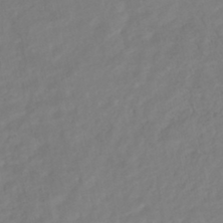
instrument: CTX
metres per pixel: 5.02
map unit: HNhu
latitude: -45.0864
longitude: 103.2754
